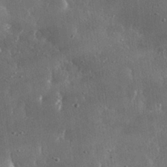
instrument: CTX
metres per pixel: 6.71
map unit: lHvf
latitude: 31.0648
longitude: -92.1577
